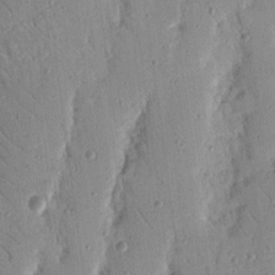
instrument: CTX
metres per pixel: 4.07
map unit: Nhu
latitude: 17.3293
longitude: -78.3845
